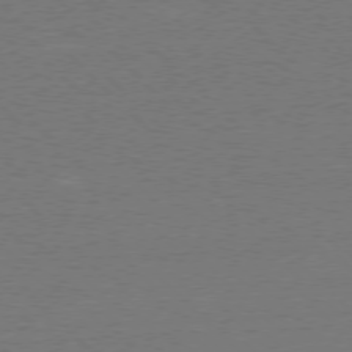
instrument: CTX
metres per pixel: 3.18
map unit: Ap
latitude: -78.4062
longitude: -62.5735
